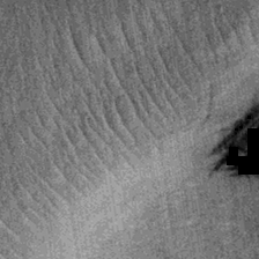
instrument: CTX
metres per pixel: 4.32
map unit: lHb
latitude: -38.3495
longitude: 67.3888
